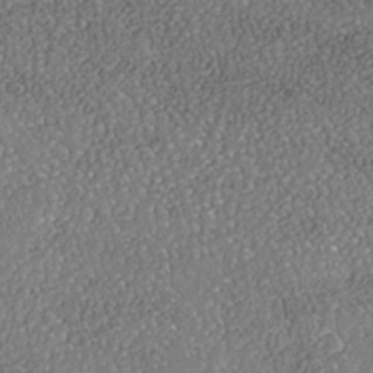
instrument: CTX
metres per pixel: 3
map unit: Nhe
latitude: -39.5021
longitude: -117.8017
